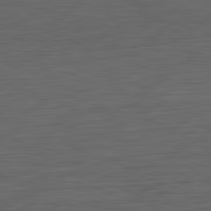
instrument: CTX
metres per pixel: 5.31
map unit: Hpe
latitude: -82.6896
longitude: 11.9745
